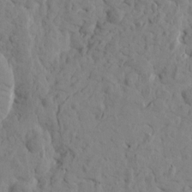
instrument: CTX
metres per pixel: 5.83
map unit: Htu
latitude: -1.9179
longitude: 179.5210
